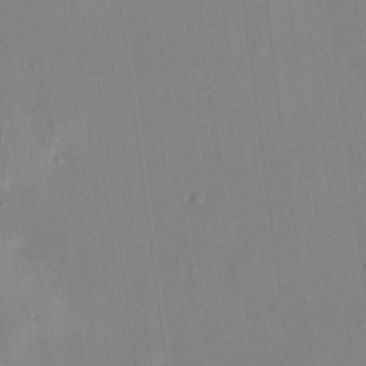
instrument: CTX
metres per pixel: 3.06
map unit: HNhu
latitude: 13.9528
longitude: 12.4440
